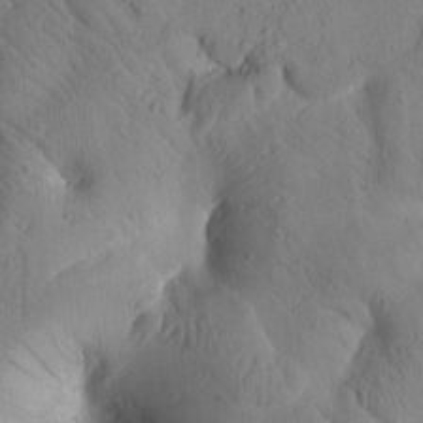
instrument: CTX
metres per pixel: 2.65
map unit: Htu
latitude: 1.6694
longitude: 175.8233
